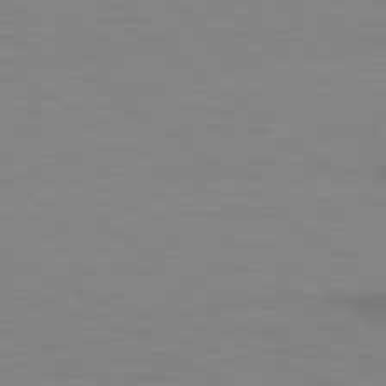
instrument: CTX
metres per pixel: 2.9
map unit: lApd
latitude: 78.8002
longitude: -47.6505
